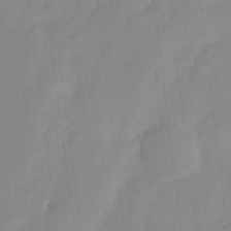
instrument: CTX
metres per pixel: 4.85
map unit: Ht
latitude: -14.7275
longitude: -51.8961
